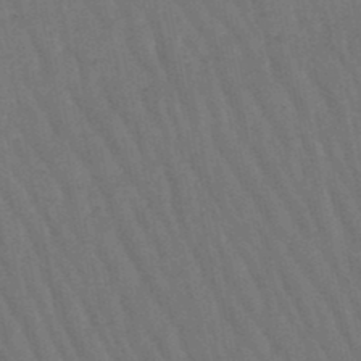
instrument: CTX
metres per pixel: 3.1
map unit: lHb
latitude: -47.7288
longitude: 69.9367
